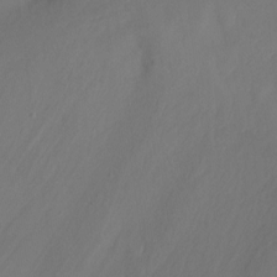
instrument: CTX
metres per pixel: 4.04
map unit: Nhu
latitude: -17.5211
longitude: -48.1956
